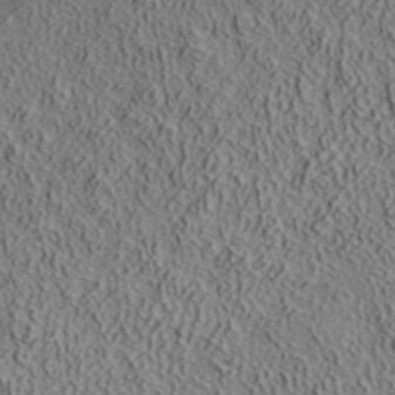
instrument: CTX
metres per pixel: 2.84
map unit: ANa
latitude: 38.9136
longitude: 22.4818
